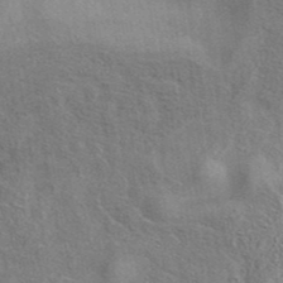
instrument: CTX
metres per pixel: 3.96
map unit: eAb
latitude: 40.8569
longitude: 103.9556
